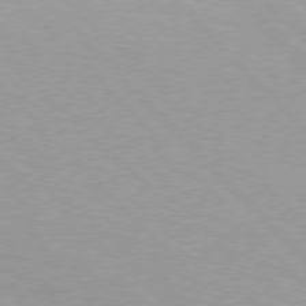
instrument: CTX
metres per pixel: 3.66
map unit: Hpe
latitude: 76.2900
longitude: -156.3845
